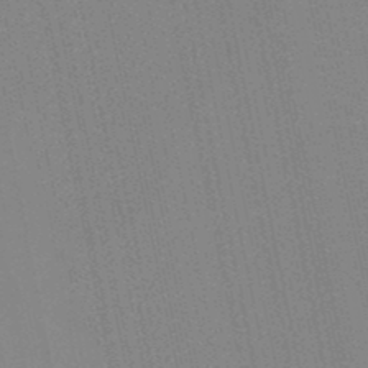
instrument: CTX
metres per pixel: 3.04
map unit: lHb
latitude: -49.3510
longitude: 68.9352
